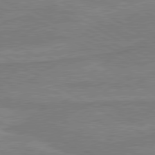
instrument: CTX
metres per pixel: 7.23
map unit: lApd
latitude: 80.3089
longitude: -175.9906
